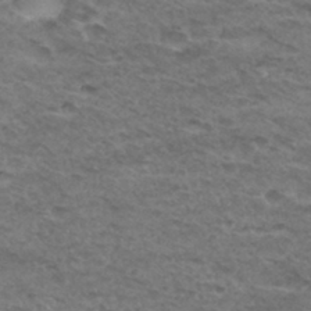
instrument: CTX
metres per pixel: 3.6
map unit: Hto
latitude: 33.0647
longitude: -47.6316
